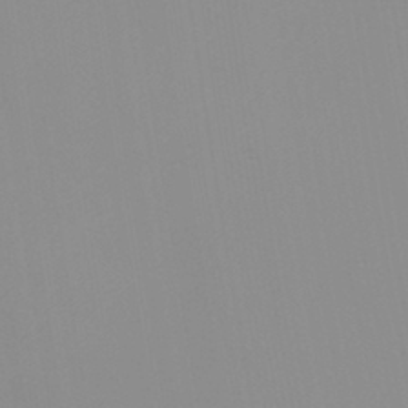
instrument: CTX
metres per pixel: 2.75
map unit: Nhu
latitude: -0.2740
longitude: -78.2145
